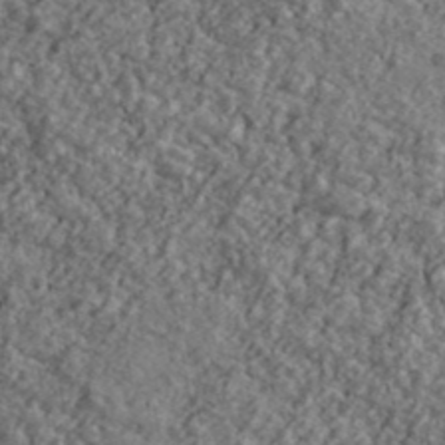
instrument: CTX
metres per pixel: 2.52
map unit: Ave
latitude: 43.4615
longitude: -111.1025
